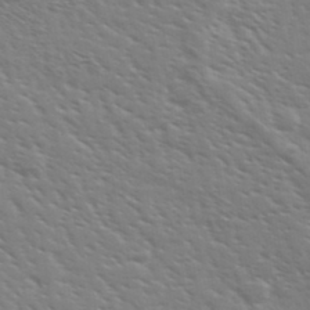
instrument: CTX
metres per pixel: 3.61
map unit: Ave
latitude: 37.2348
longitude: -109.4048
